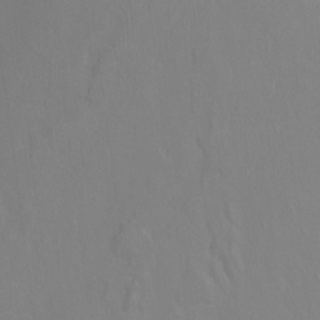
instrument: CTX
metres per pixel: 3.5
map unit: Ht
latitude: -15.1620
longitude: -42.5735
